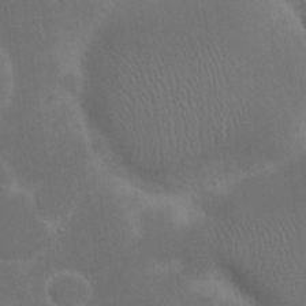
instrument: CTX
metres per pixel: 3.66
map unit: eHh
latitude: 20.4790
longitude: -68.9514
